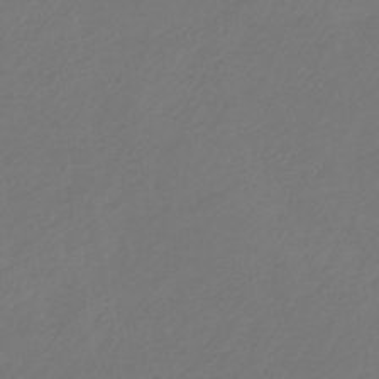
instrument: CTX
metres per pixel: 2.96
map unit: eHb
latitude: -30.5951
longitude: 64.7463
